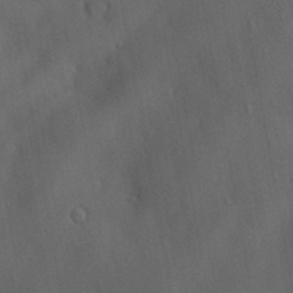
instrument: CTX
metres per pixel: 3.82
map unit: Nve
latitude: -7.9745
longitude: 174.7652
